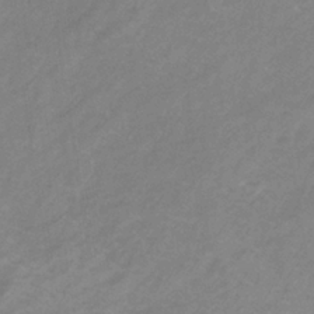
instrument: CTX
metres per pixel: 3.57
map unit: lHb
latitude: -37.5021
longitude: 73.3132
